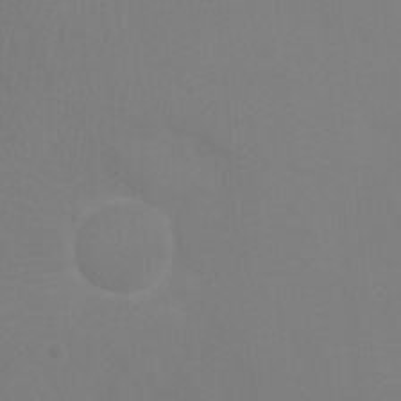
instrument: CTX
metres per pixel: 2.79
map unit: Ht
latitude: 1.3103
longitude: -20.3845
